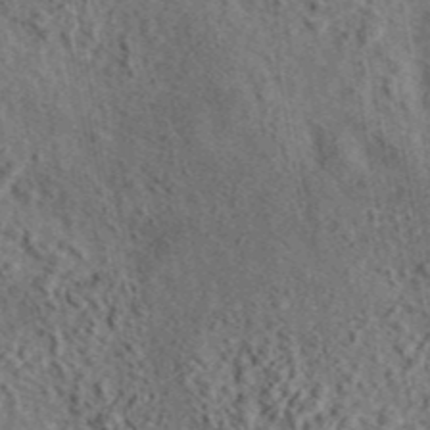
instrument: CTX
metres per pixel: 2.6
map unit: eAb
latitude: 43.6127
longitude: 115.3698
